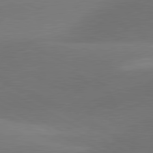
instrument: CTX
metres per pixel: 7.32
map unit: lApd
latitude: 81.1781
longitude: 129.7856
